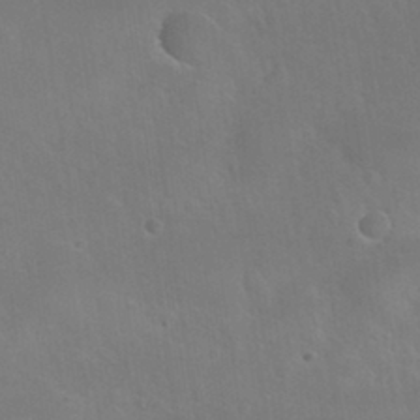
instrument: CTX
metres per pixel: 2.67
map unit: Nhu
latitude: 30.8758
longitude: -53.8017
